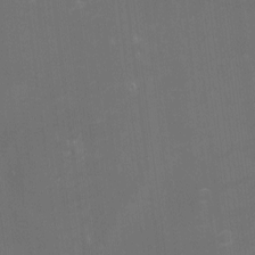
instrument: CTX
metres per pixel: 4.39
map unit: eHh
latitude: -1.6344
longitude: -79.9528
